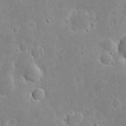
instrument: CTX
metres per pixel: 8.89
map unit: eHh
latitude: 6.3278
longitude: -69.8961
